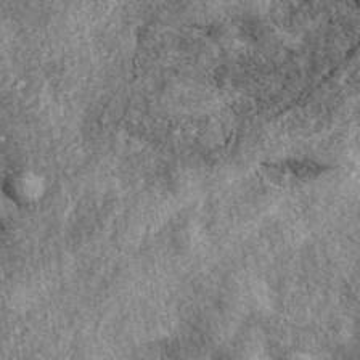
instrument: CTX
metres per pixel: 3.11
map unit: eAb
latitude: 39.8772
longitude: 108.0094
